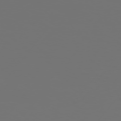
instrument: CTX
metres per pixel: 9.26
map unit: Hpe
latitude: 75.4238
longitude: -129.6505
